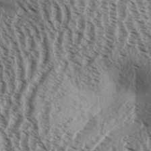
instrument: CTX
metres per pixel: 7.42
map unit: Aa
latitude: 32.5735
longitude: -138.0822
